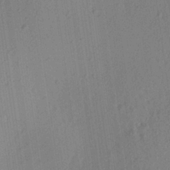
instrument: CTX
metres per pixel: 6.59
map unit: Aa
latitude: 27.4615
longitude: -141.6316
